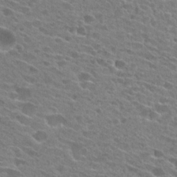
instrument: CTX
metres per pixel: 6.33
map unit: Hto
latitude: 25.1403
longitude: -42.6113
